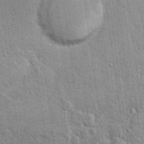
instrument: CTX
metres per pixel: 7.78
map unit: Hto
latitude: 14.4034
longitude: -34.2711
